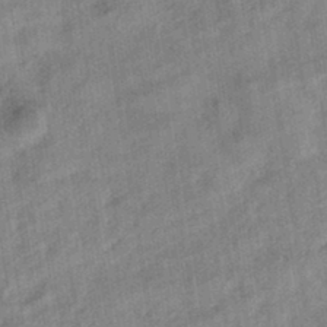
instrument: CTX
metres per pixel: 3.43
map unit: eHb
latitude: -43.6532
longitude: 84.8030
